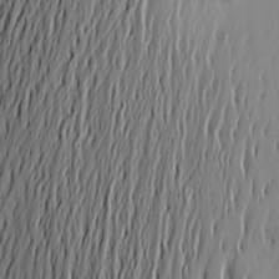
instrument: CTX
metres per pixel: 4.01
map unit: Aa
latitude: 20.5735
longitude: -143.6127
